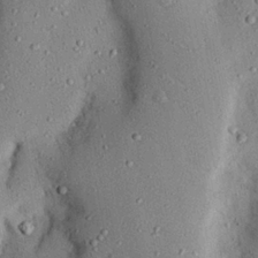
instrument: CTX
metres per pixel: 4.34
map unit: Nhu
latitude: 24.4601
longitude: -73.1970
